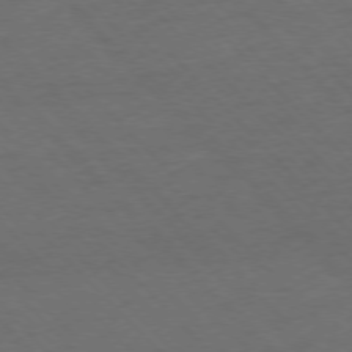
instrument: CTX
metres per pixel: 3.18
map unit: Ap
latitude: -77.1431
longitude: -86.0255
